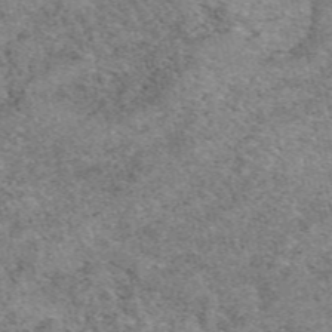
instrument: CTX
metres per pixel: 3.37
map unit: eAb
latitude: 49.4048
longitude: 114.4440
